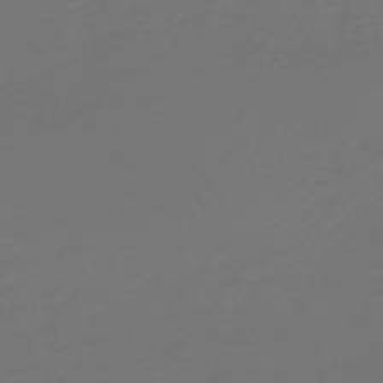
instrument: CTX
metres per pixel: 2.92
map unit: Nve
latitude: -59.2375
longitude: 56.5762
